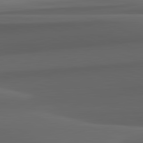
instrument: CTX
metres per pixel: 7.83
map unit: lApd
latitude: 82.5356
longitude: 143.7855
